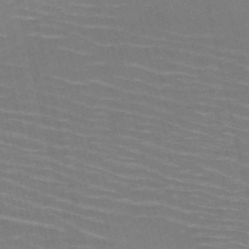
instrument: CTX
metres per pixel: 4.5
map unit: HNb
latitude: -50.8786
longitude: -45.2348
